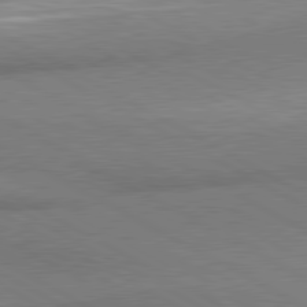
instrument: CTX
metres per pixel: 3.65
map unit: lApd
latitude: 80.6113
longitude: 165.9178
